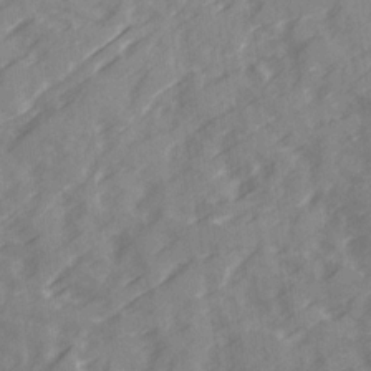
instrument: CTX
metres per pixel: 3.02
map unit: Ave
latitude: 19.7449
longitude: -131.3860
